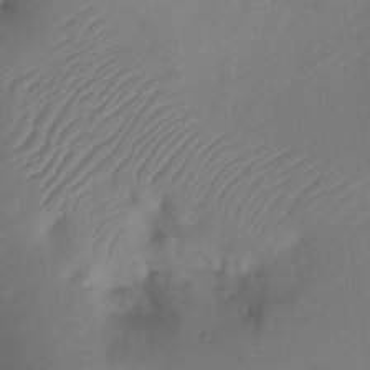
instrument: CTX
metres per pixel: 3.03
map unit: Ht
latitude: -14.3873
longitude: -51.9528
